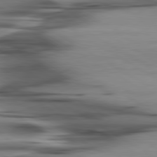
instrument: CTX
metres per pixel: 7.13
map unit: lApd
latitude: 80.4412
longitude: -121.5938
